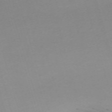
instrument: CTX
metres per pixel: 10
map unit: eHh
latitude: -61.3321
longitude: 50.8219
